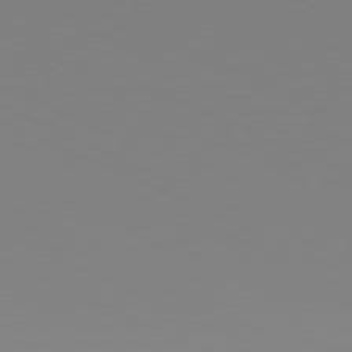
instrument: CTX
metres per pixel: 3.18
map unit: Hpe
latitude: -81.5210
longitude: 19.6155
